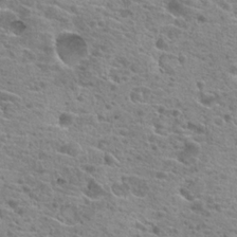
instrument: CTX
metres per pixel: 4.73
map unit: Hto
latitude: 21.1026
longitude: -41.9150
